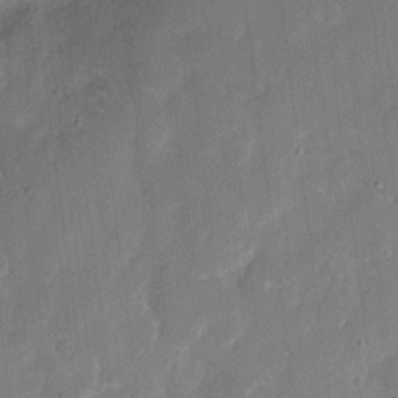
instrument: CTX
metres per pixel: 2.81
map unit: eHh
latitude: 9.1970
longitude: -68.7813
